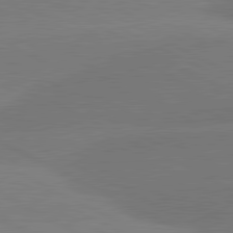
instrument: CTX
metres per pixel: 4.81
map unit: lApd
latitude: 81.2537
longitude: -153.4049
